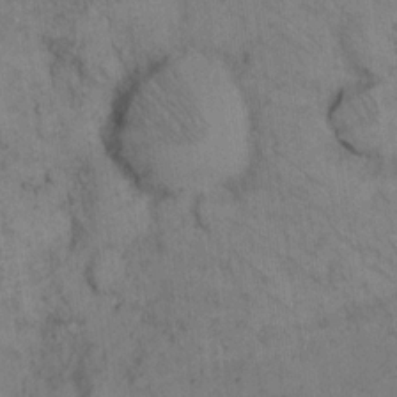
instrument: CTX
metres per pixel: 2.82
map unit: eHh
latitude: 14.5735
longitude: -62.8758
